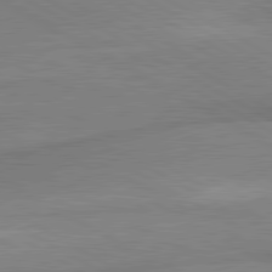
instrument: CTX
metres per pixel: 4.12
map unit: lApd
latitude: 80.5924
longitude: 166.1795
